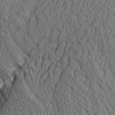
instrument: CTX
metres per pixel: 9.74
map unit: Aa
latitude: 8.0633
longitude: -129.1781
